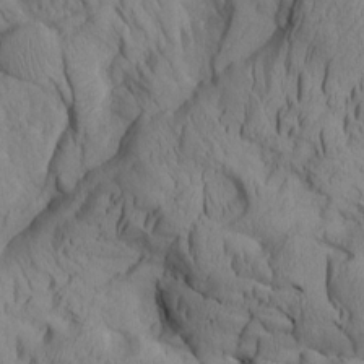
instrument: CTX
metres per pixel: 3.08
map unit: Aa
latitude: 8.4979
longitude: -127.0081
